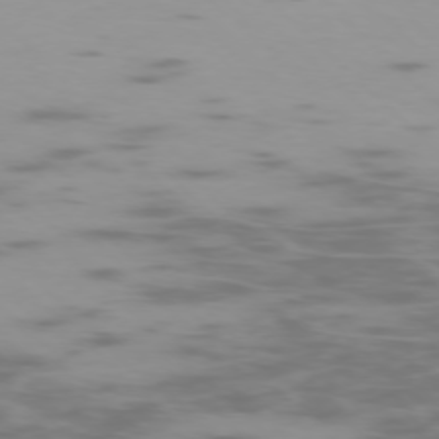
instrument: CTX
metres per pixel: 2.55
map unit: Ap
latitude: -76.6518
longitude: -68.2145
